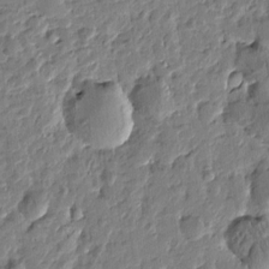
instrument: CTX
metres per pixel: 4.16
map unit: Htu
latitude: -1.0676
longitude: -178.7058
